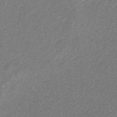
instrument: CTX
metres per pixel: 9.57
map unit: eHb
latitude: -31.7477
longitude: 70.2740
